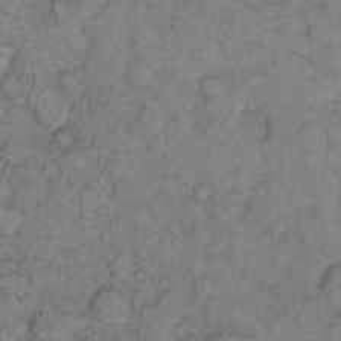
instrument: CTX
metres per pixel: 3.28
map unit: eHh
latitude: 11.7261
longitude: -62.9325
